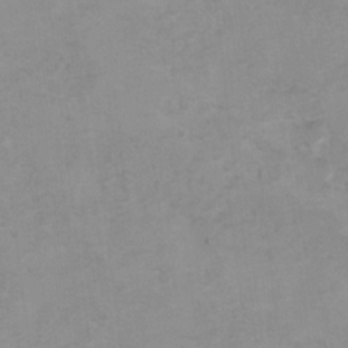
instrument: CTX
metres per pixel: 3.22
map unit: Hto
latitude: 7.7072
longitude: -35.3481
